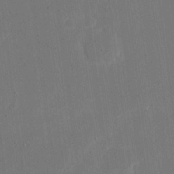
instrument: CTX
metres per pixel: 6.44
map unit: eHh
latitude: 19.1970
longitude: -69.7828
